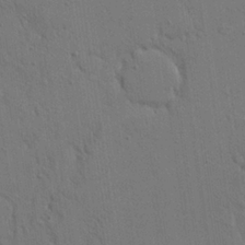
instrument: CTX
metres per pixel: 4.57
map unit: Nhu
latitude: 26.7057
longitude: -73.1970
